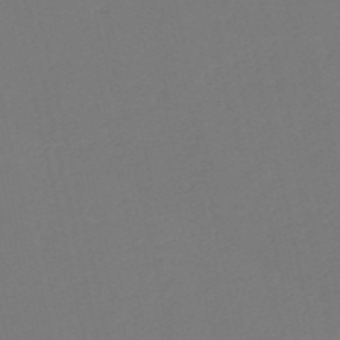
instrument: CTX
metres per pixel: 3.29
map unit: HNb
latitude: -54.3495
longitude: -39.1403
